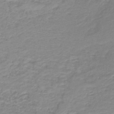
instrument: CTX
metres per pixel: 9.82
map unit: HNb
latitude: -40.1983
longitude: 49.7478
